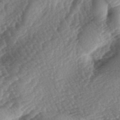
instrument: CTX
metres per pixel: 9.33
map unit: lAa
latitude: -4.1605
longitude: -127.0081
